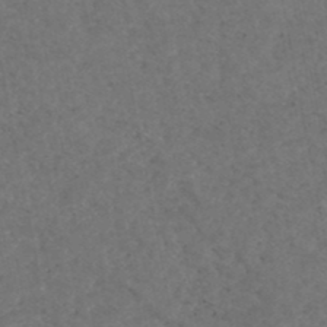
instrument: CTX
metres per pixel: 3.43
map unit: HNhu
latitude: -47.8044
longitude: 96.3684
